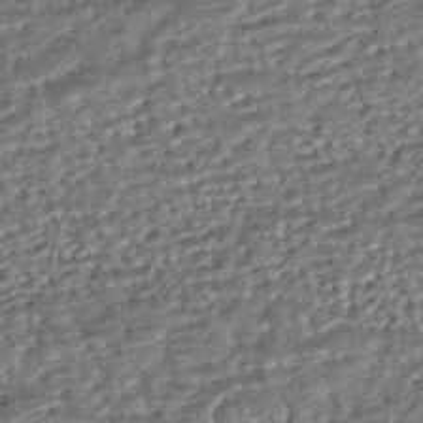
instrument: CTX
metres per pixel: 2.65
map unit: HNhu
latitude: -43.6343
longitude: 107.8234
